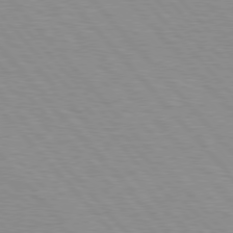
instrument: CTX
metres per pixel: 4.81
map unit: Hpe
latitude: 76.6301
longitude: -153.7072
